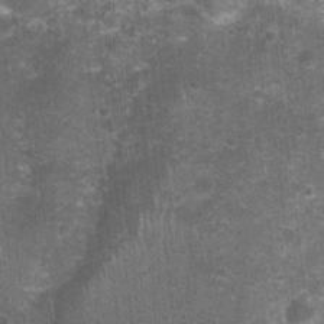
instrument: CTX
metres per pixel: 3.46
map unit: Nhu
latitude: 2.0633
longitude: -17.8016
